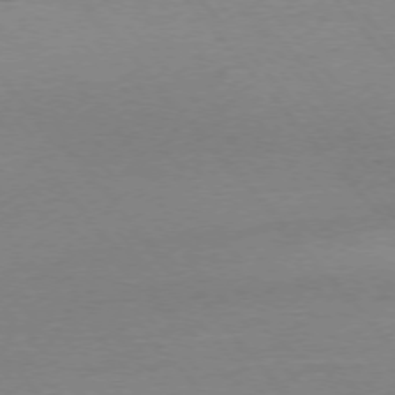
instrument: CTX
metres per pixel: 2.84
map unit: Ap
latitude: -76.2928
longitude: -93.6694
